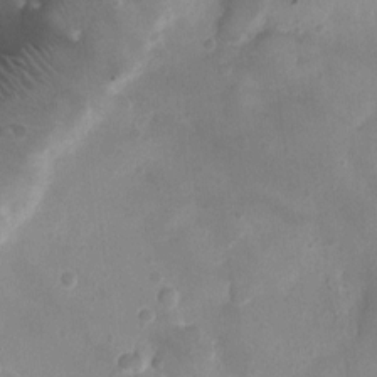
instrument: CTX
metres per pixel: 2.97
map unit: Ht
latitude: -3.1809
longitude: -19.5749
